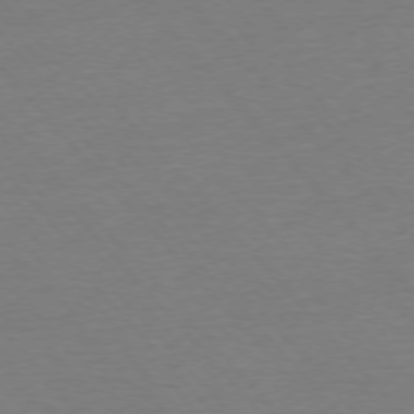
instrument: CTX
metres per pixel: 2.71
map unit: Ap
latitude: -76.1039
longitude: -93.0647
